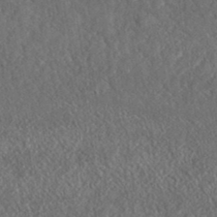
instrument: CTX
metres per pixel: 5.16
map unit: eHh
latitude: 37.1592
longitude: -138.7435
